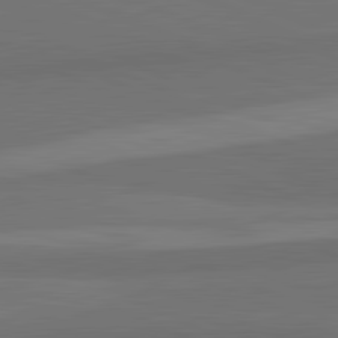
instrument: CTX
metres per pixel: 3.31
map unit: lApd
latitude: 82.3278
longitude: 157.8422
